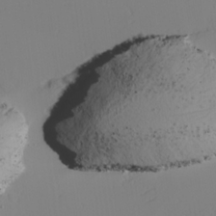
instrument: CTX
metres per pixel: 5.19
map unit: lAvf
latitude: 26.1578
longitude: -110.9514
